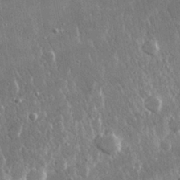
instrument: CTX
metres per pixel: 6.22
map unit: lHvf
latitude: 30.7058
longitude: -92.4412
